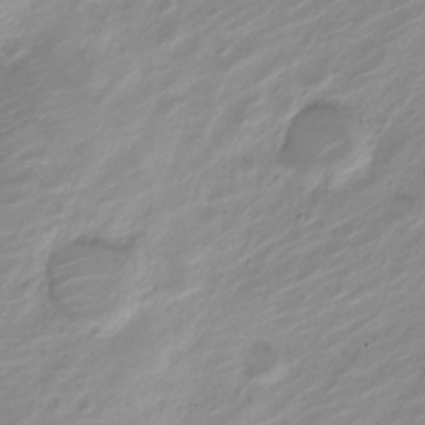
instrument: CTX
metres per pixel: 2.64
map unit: Nve
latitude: -19.8989
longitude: 107.0676
